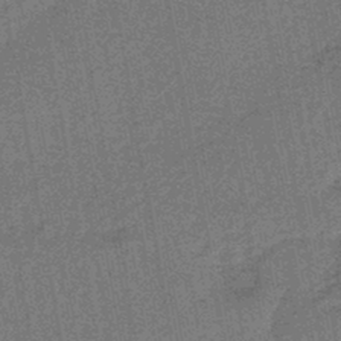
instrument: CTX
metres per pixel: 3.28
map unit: lHb
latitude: -43.8422
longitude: 65.3510
